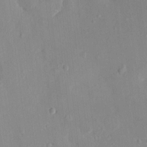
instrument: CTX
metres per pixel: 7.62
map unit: HNhu
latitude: 5.8394
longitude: 2.9541
